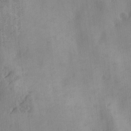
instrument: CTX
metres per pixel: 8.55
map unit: Ave
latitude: 18.8380
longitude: -131.7639
